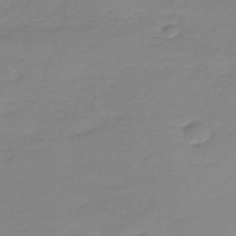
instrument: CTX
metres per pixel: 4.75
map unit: HNb
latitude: -35.9556
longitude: 51.2943
